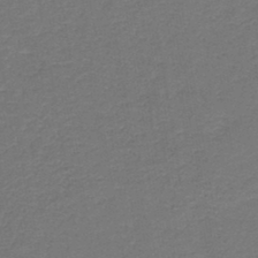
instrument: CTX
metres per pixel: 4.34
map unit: HNb
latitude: -43.5210
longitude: 49.8234
